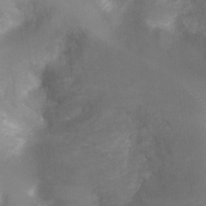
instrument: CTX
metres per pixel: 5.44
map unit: Ht
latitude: -4.8975
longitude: -28.3278
